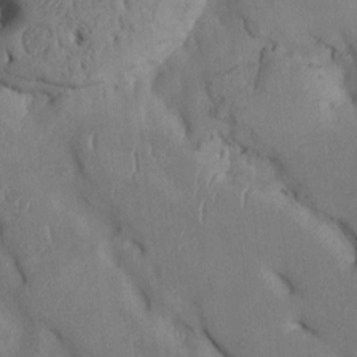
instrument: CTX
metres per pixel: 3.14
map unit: Htu
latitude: 2.9513
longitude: 148.1228
